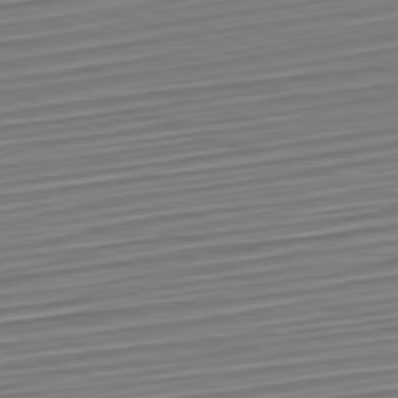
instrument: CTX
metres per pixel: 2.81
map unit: Hpe
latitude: -82.5574
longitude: 15.8045
